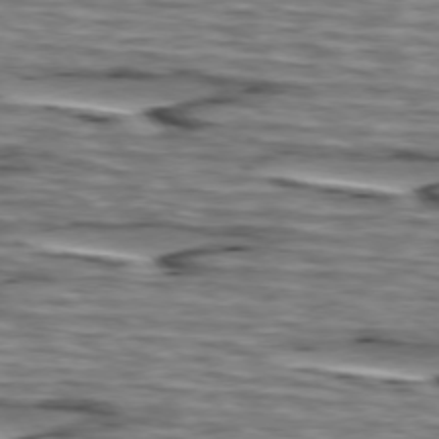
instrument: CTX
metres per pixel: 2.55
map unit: lApd
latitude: 75.0270
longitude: -72.3657
